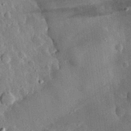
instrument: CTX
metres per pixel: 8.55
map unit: eHh
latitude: 31.1026
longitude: -80.6301
